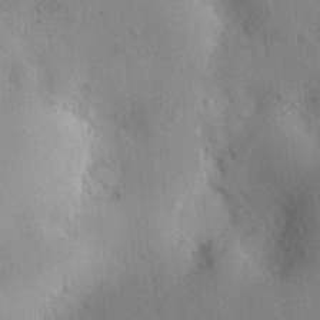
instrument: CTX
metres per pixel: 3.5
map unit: lHvf
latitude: 14.8758
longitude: 179.5210
